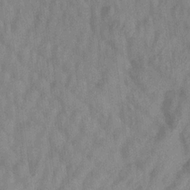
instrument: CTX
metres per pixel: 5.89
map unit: Aa
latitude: 20.4034
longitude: -147.3104
